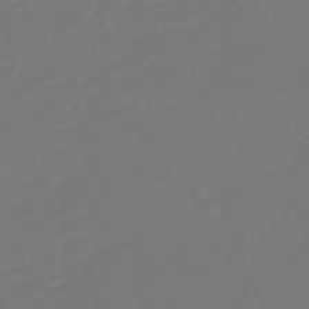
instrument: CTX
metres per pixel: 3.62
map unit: HNb
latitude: -46.8219
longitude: 56.5385
